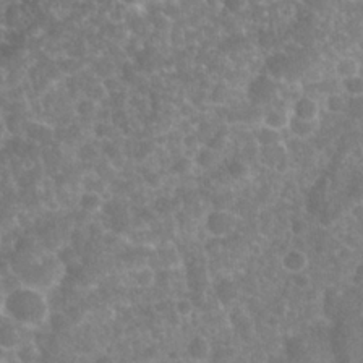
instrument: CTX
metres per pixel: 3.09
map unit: Nhu
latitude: 24.2711
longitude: -61.1592
